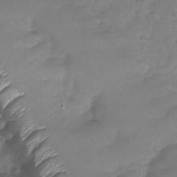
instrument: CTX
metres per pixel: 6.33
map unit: Nhu
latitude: -30.1794
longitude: -60.7624
